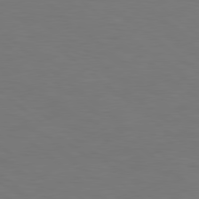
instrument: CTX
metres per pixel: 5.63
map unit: lApd
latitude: 78.7624
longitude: -176.8758
